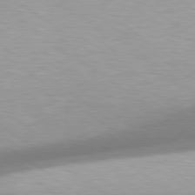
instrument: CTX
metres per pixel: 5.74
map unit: Hpe
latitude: 78.9892
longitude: -134.4979
